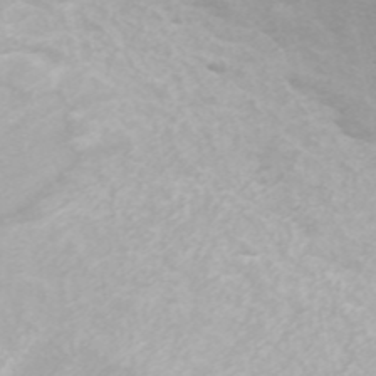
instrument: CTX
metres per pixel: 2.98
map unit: ANa
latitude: 45.0080
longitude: 29.2376
